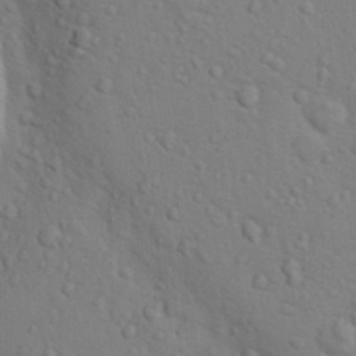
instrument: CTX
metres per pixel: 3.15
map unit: Nhu
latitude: 13.8017
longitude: -28.3656
